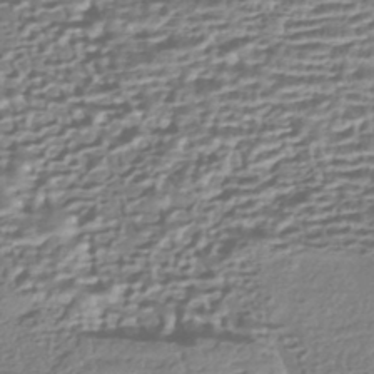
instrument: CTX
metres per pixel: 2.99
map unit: HNhu
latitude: -43.4643
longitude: 98.6518
